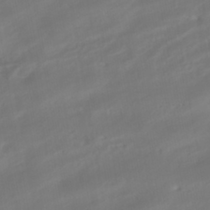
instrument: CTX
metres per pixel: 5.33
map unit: HNhu
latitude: -42.1605
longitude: 105.0297
